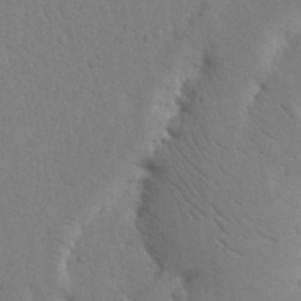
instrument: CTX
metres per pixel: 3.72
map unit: Nhu
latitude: 15.7261
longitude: -75.6883
